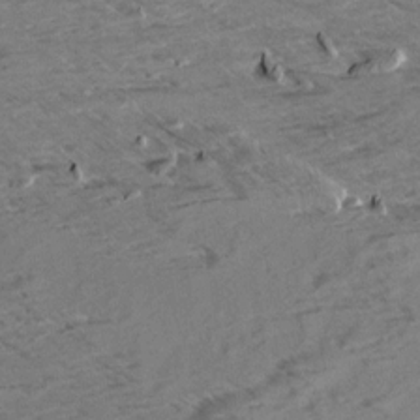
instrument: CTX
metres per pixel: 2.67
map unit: Aa
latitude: 9.5938
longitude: -139.8394
